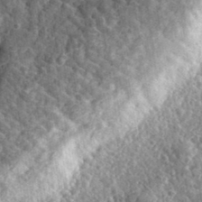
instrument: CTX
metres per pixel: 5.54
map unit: eHh
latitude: 35.2726
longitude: -79.8206
